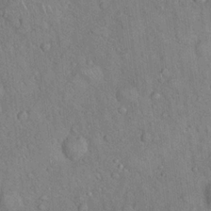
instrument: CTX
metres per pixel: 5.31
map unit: Hto
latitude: 18.3845
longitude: -52.9325
